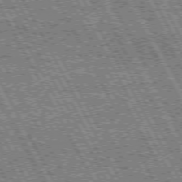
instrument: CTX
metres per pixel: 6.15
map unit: Hpe
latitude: 72.1578
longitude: -124.6301
